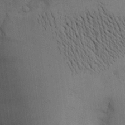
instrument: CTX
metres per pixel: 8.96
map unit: Aa
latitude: 25.9717
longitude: -129.7449
